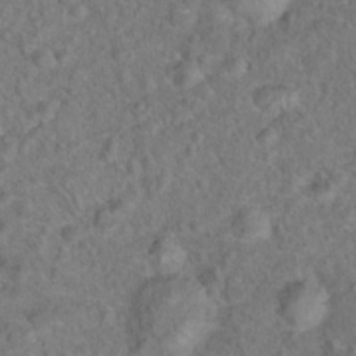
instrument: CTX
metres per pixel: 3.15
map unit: Hto
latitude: 17.7072
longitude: -42.5924
